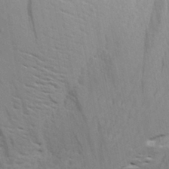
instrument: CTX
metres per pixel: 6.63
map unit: Aa
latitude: 26.4979
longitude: -143.3671
